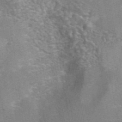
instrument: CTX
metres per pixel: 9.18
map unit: eAb
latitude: 42.5168
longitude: 106.8219
